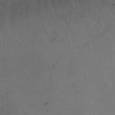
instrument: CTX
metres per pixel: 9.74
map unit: Ht
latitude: -5.3698
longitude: -36.1389
